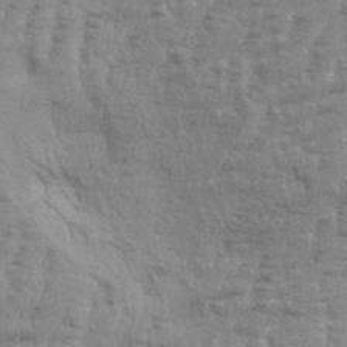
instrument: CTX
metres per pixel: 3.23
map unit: Aa
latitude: 34.4601
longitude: -136.2334
